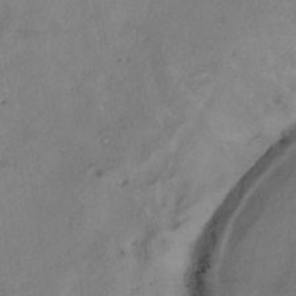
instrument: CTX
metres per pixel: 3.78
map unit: eHh
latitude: -41.5399
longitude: 119.3510
